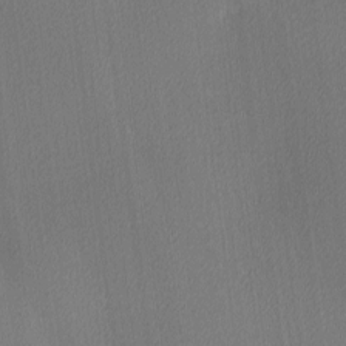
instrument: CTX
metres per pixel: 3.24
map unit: Ave
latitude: 3.6694
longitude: -113.9717
